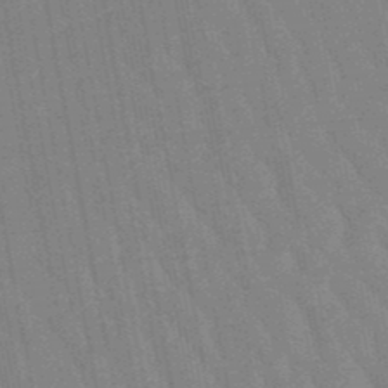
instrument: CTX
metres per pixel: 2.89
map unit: lHb
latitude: -48.6519
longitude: 75.1054
